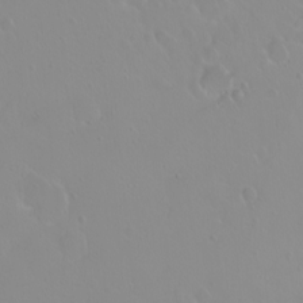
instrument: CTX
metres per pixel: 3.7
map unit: eHh
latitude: 1.6505
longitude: -54.8191
